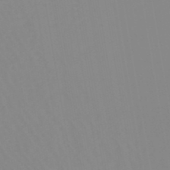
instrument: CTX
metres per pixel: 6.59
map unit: lHb
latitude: -48.1795
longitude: 74.2173
